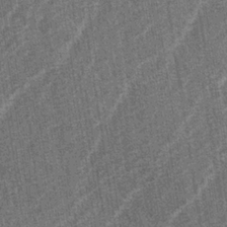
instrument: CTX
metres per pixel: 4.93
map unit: lAa
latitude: -3.1053
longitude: -129.6316
